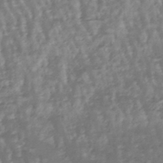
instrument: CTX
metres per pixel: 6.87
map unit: lHb
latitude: -47.6722
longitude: 78.8408
